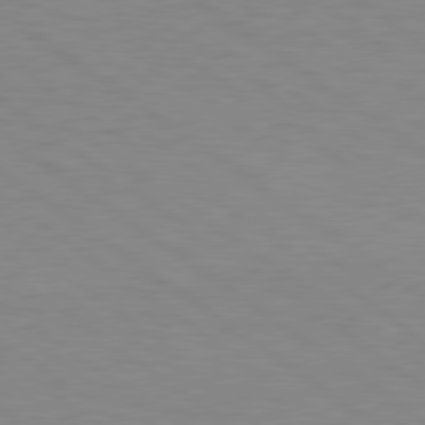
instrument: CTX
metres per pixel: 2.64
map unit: Hpe
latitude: 79.0081
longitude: -122.4034
